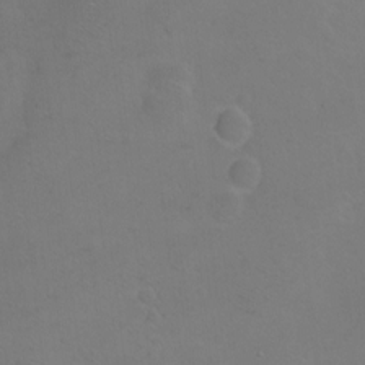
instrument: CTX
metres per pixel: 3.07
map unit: Ht
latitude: 1.3859
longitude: -35.8961
